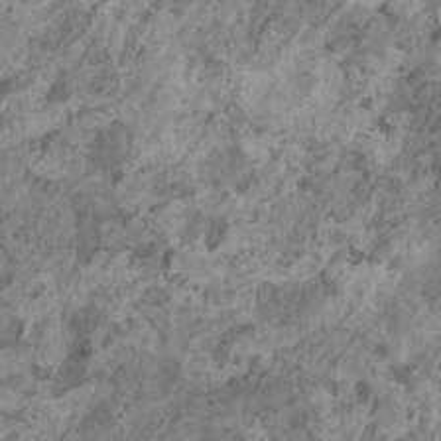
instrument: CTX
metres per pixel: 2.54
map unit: HNhu
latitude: 0.4223
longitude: 4.6329
